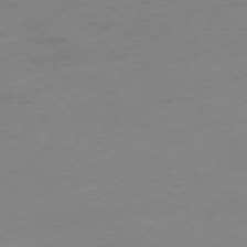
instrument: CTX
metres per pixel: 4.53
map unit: Ap
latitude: -77.3132
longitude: -63.8395
